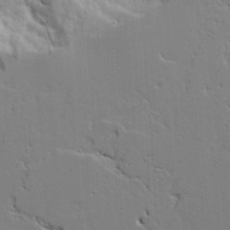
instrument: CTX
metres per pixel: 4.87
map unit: Aa
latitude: 19.7071
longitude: -126.4412
